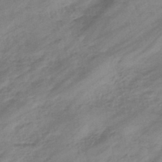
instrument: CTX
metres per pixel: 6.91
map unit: eHb
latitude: -44.1228
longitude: 85.6155
